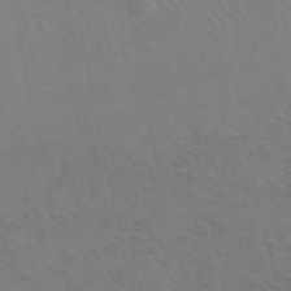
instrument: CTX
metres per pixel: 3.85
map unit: ANa
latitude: 51.0080
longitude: -70.9136
